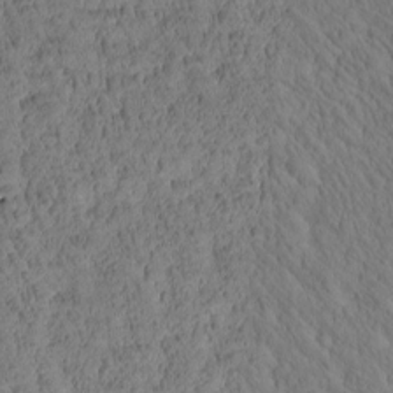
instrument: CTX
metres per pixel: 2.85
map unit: Htu
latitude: -4.5384
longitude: 173.1809
